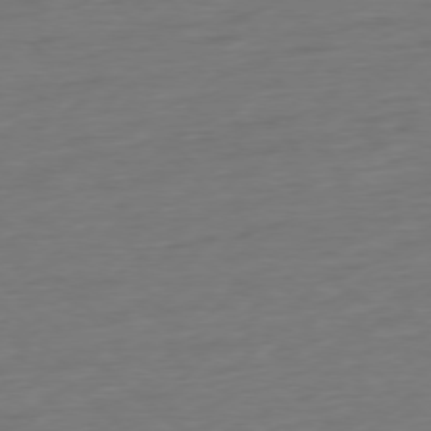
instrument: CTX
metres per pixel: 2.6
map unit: Ap
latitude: -77.6155
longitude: -77.1403
